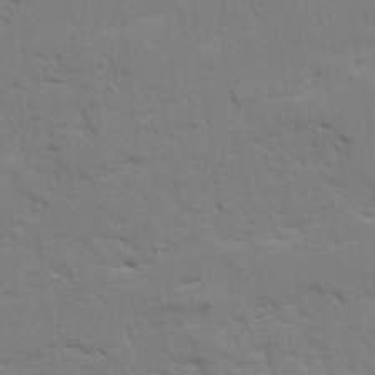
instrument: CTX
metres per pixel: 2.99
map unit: Ave
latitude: 22.8191
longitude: -130.3279
